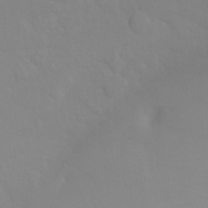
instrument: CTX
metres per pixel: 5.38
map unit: Ht
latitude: -0.3496
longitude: -32.7813
